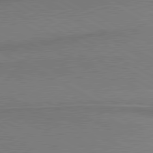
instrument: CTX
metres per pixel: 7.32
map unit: lApd
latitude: 80.5546
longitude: 166.5574
